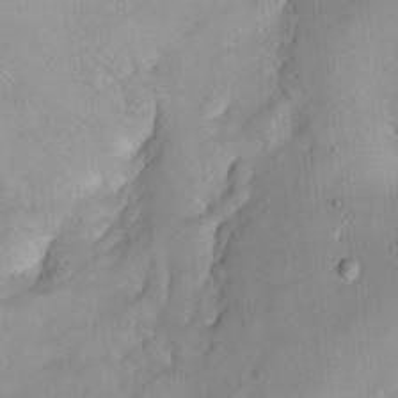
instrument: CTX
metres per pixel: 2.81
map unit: Ht
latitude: 0.6112
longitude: -37.3860
